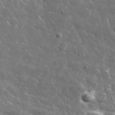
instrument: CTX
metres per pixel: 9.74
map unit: lHvf
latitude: 35.8961
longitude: -88.2901
